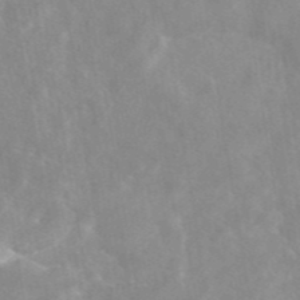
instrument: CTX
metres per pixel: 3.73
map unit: eAb
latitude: 45.1781
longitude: 126.3495
